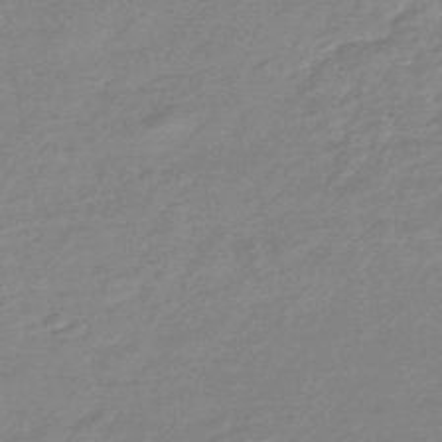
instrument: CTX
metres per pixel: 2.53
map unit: eHb
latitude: -45.4077
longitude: 89.8044
